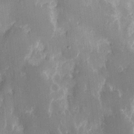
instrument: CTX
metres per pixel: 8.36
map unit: eHh
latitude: 13.1025
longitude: -71.8016
